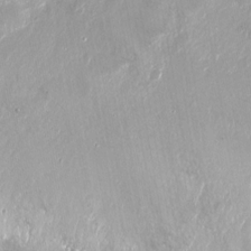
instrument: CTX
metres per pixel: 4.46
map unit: Ht
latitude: -14.8219
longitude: -41.8772
